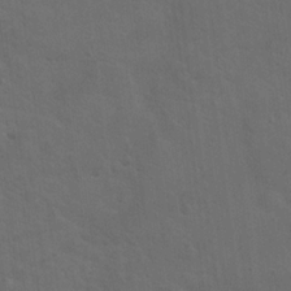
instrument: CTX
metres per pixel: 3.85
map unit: Hto
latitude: 19.0836
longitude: -54.0633
